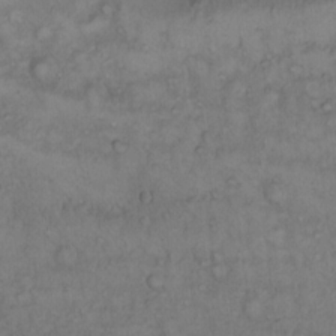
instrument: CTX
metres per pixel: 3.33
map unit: Hto
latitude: 12.8947
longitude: -57.4237
